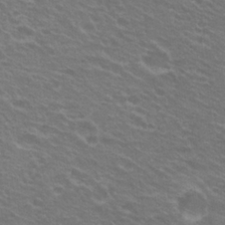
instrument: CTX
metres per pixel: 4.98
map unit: Hto
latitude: 22.8002
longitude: -31.2726
